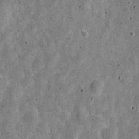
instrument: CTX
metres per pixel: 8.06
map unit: Nve
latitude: -25.0297
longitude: 105.3887
